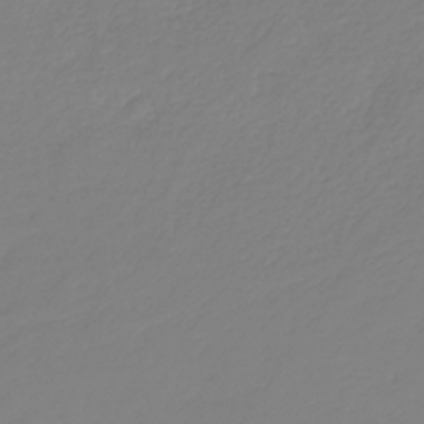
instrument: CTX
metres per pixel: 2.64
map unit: HNb
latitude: -35.9745
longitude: 50.8597
